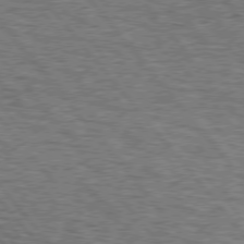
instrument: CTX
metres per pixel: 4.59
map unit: lApd
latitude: 75.7639
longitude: -76.3089
